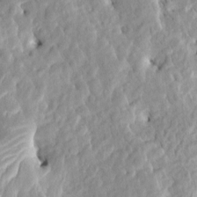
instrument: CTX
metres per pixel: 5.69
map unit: HNhu
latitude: 7.1592
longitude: -2.7246
